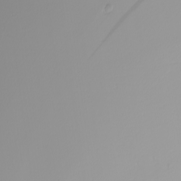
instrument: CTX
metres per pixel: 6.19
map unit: Nhu
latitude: -5.2754
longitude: -94.5168
